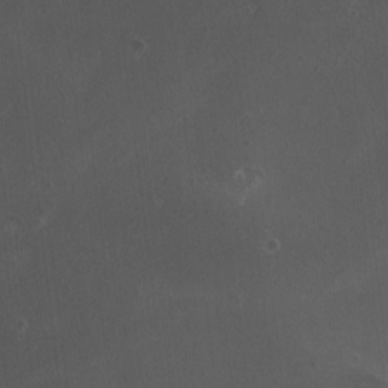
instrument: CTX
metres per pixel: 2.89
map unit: HNhu
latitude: 4.1200
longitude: 5.1431
